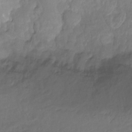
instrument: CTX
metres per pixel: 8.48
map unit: Ht
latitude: -14.2551
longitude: -57.4993
